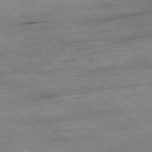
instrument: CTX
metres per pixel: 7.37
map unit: Ap
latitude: -79.0675
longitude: -91.8016
